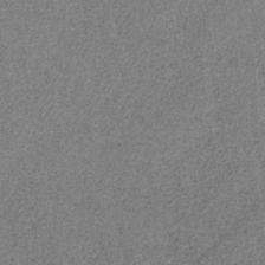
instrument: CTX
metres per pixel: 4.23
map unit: HNb
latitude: -33.8989
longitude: 53.9745
